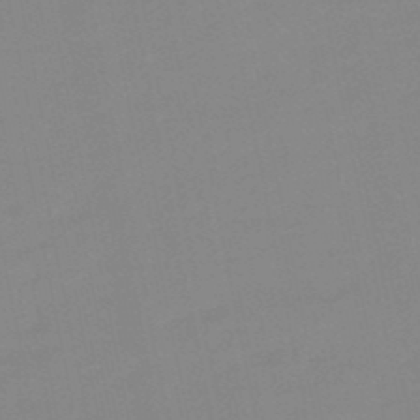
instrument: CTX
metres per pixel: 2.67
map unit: lHb
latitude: -49.3321
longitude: 80.6330
